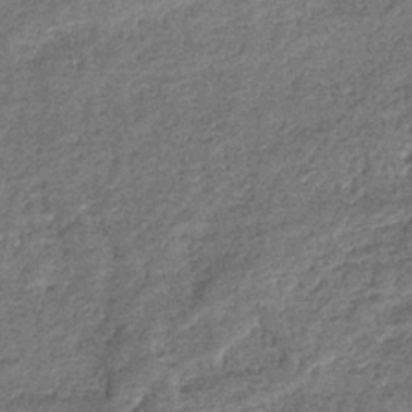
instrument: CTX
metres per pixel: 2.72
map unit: eHb
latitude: -36.1794
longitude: 79.0864
